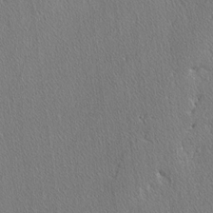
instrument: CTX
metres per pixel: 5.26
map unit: lAvf
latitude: -3.9745
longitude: -108.6868
